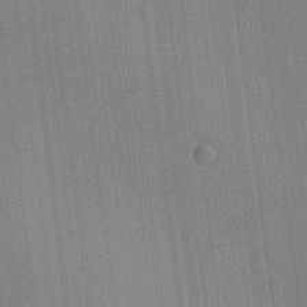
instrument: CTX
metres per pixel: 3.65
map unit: HNhu
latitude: 8.8947
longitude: 15.4833
